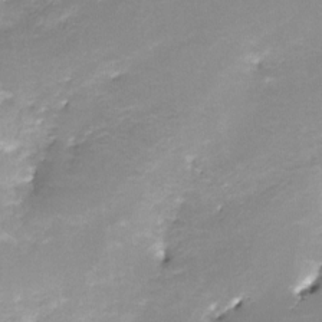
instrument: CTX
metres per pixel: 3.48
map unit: Nve
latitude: -24.4818
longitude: -109.3859
